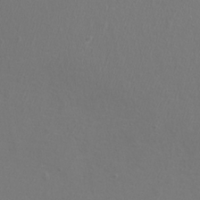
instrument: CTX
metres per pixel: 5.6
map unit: eHh
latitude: -7.4265
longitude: -75.3104
